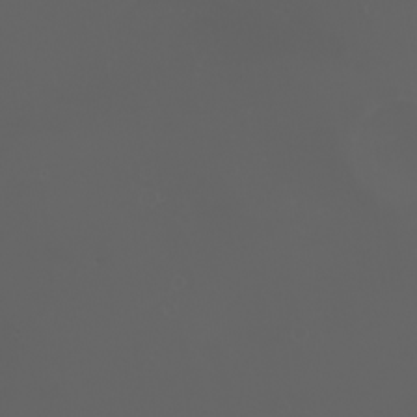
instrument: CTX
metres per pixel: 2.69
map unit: eHh
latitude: -2.7085
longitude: 19.8422
